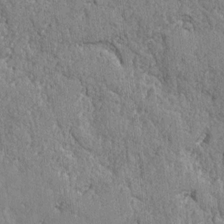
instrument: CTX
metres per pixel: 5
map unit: lAvf
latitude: -6.2550
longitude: -114.5356
